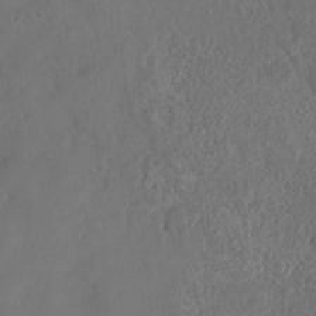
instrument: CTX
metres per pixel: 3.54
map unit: HNhu
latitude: -36.7274
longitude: 33.1998
